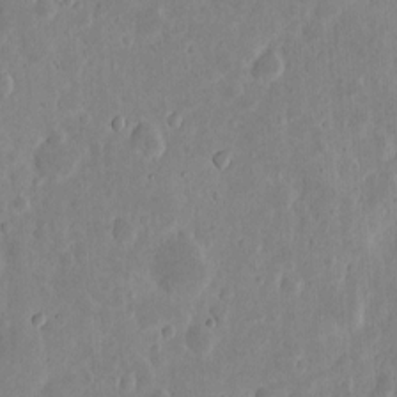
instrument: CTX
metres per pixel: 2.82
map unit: eHh
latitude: 6.3278
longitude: -70.5735
